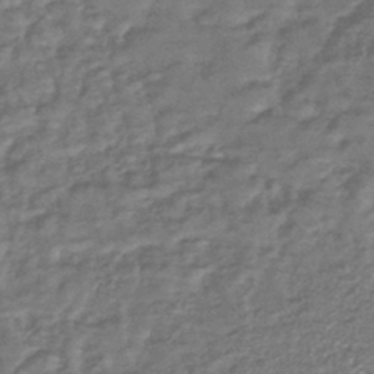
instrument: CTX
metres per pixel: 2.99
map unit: lHb
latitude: -40.9164
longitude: 75.2376
